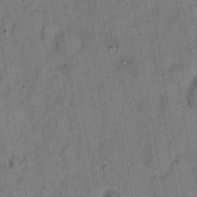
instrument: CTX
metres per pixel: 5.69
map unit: eHh
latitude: 7.8583
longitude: -66.3278
